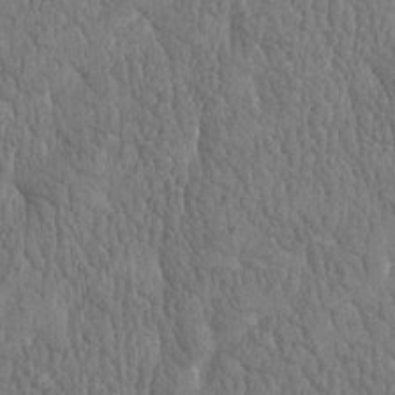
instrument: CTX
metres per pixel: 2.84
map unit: Htu
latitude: -4.1794
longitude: 175.9556
